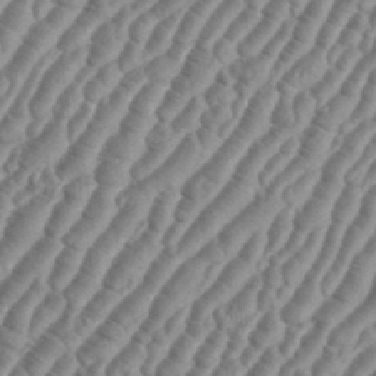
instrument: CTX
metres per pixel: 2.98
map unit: eHh
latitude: 36.3279
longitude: -136.0633
